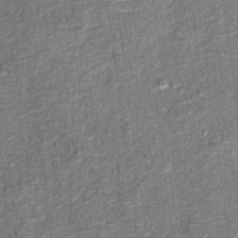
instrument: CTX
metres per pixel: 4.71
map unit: Ht
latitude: 11.2159
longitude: -37.7260
